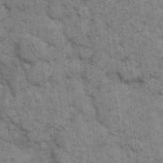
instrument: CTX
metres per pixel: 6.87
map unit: eHh
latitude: 15.3293
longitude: -65.3482
